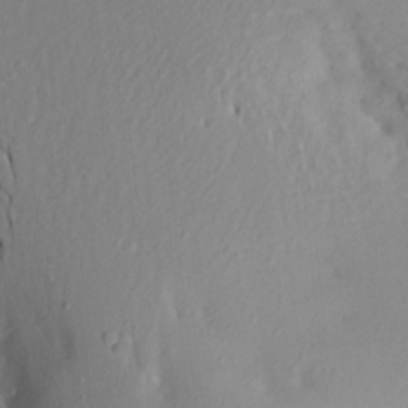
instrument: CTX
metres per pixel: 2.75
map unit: Aa
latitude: 21.4427
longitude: -146.3090
